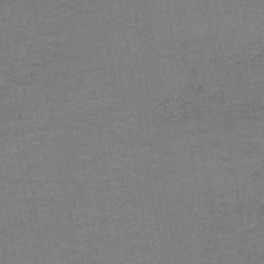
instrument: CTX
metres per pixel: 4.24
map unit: HNb
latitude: -37.3698
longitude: 52.2550
